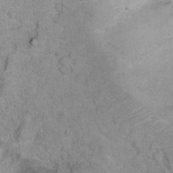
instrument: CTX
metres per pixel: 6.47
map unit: Ht
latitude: 6.2334
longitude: -36.8191
